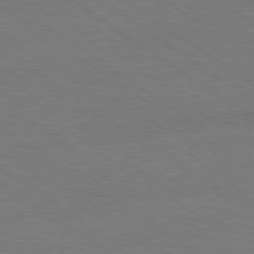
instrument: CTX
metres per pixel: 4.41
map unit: Ap
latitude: -79.9745
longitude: -66.6301
